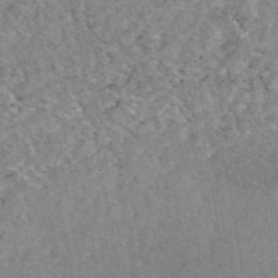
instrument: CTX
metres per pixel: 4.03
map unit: eAb
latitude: 48.1578
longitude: 113.1809
